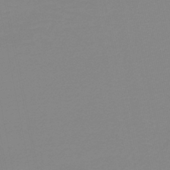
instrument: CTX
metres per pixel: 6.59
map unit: lHb
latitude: -40.7463
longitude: 63.8233
